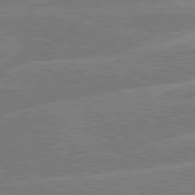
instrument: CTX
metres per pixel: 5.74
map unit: lApd
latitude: 79.7639
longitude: -129.8583
